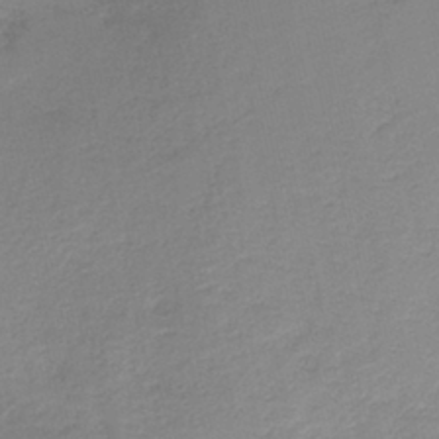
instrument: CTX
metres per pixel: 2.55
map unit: HNb
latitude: -40.0472
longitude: 50.1606
